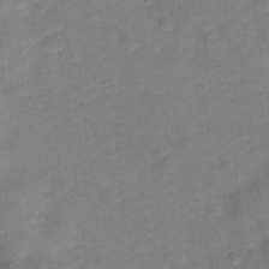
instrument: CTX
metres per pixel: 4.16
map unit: Hto
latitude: -0.0850
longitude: -34.5168
